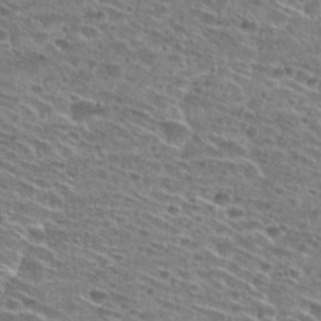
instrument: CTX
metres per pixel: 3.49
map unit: Hto
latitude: 28.4223
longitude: -45.8205
